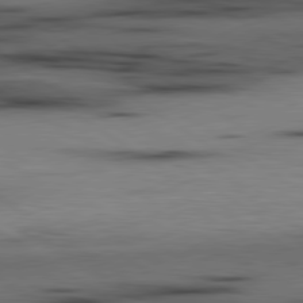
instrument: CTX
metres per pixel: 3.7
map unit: lApd
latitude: 80.0444
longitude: 161.5210
